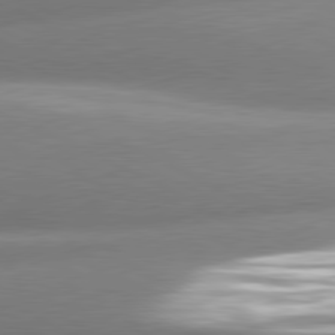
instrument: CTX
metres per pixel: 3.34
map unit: lApd
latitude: 80.5735
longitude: -159.9717
